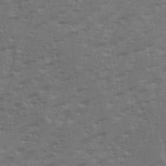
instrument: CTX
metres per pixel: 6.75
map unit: eHh
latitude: 35.6694
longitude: -133.3860
